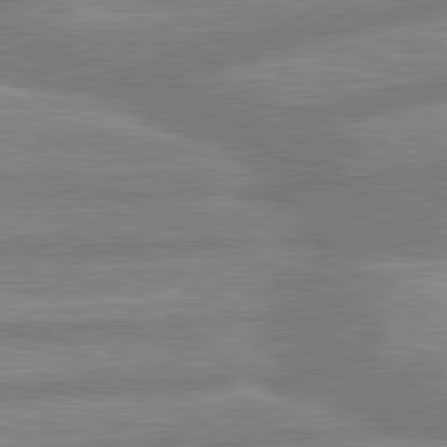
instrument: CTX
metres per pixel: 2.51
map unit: lApd
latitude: 80.1200
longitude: -167.6882
